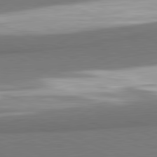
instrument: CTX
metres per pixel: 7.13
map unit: lApd
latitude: 81.7639
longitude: 160.2173
